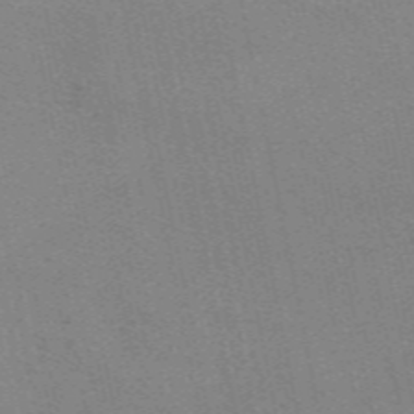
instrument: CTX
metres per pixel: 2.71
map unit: eAb
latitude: 51.1970
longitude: 108.8408
